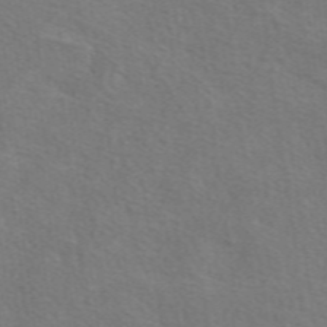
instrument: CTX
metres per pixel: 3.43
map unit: eAb
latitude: 51.0647
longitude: 113.0109
